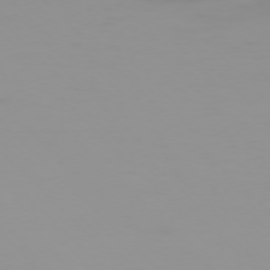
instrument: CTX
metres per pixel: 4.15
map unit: Ap
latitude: -77.1998
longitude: -72.5546
